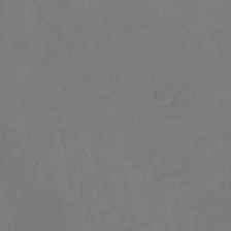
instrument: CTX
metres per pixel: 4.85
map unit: lHb
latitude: -37.9556
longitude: 73.1809
